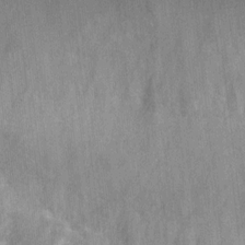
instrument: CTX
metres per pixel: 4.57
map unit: Nhu
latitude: 3.9906
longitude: -16.6112
